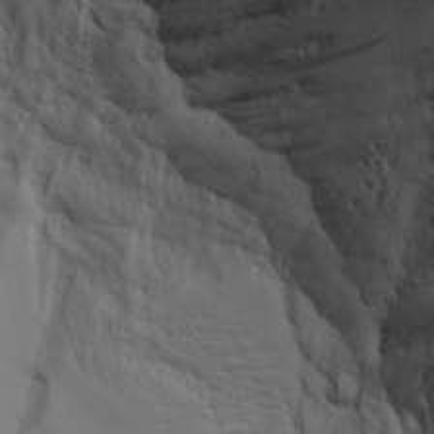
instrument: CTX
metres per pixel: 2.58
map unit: Aa
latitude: 17.8961
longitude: -125.6127
